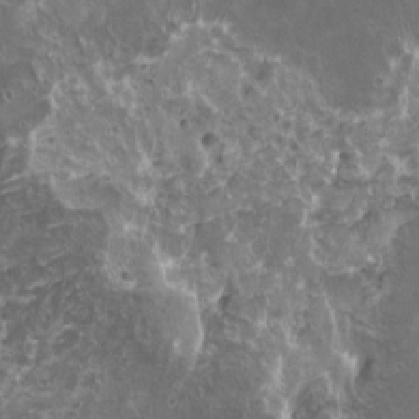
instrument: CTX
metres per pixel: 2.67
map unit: HNhu
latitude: 3.0269
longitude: 6.4062
